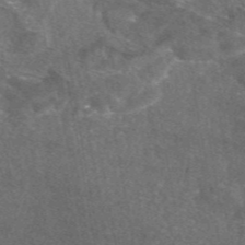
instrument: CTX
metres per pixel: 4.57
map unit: eAb
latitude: 46.7058
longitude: 119.1809
